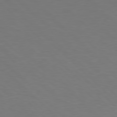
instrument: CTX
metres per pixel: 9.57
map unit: Hpe
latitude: 77.5749
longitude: -175.6694
